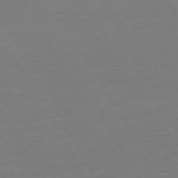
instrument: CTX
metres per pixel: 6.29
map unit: Ap
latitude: -74.6141
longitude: -69.1781
